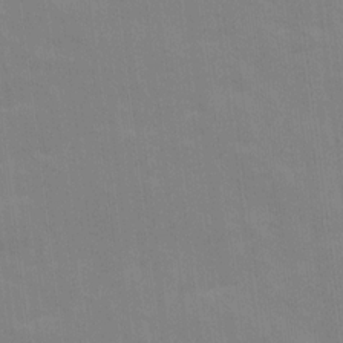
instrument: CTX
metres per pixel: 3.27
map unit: Ave
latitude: 16.5546
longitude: -138.5546
